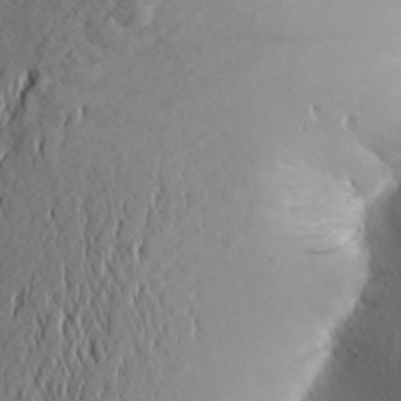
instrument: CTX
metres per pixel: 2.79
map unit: Aa
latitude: 26.1011
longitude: -144.6490
